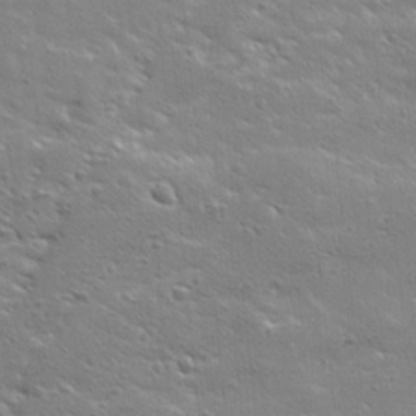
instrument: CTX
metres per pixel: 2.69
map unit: Ave
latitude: 18.6301
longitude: -137.2537
